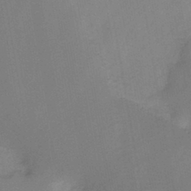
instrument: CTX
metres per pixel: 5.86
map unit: HNb
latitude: -44.9731
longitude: -38.9703
